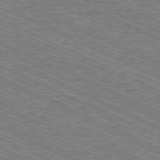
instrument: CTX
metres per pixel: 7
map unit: Ap
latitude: -80.7463
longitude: -75.9339
